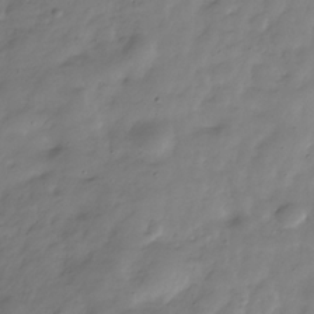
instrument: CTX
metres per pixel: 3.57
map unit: Hve
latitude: -31.2565
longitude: 91.1431
